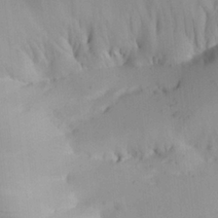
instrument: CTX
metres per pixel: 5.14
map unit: Aa
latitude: 22.1578
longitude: -146.3657
